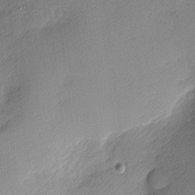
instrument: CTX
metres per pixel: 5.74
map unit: Nhu
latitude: 2.4223
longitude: -75.4993
